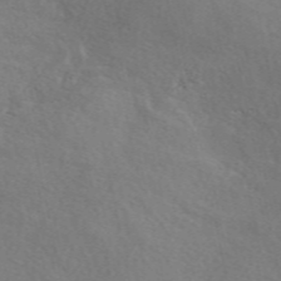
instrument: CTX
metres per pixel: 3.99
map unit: eAb
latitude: 50.4601
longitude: 117.3887
